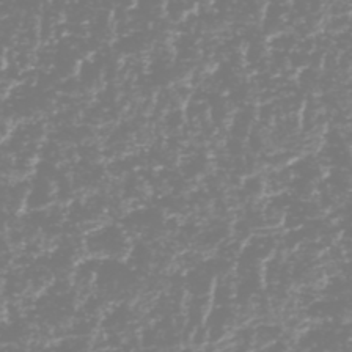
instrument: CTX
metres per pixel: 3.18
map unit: HNhu
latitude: -48.6519
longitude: 29.2376
